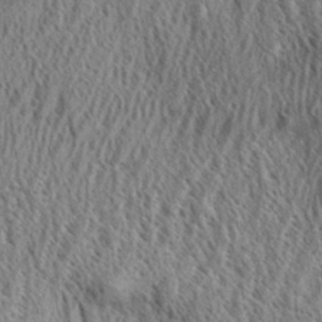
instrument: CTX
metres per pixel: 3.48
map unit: eHh
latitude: 33.9339
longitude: -141.2348
